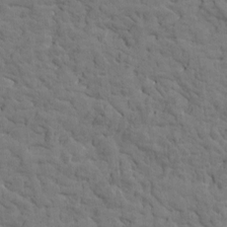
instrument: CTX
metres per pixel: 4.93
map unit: Htu
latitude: -1.3888
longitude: 179.7666
